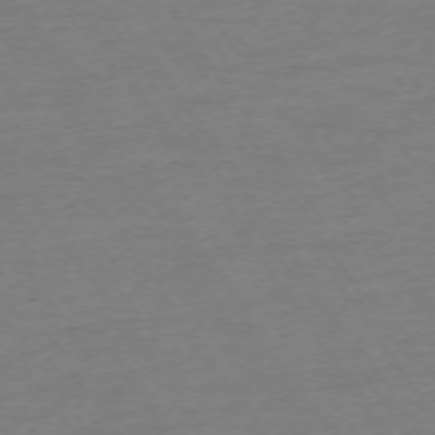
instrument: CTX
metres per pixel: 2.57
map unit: Ap
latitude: -73.9745
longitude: -85.3293
